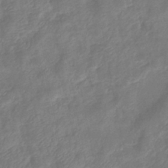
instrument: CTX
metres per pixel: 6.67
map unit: eHb
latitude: -38.5763
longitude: 76.8408
